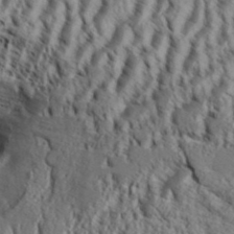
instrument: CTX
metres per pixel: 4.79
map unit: Aa
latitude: 33.1970
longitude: -136.7813
